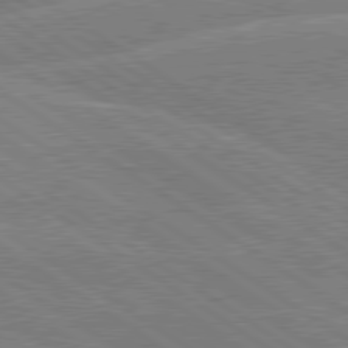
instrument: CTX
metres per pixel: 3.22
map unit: lApd
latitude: 79.8206
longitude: -132.1767
